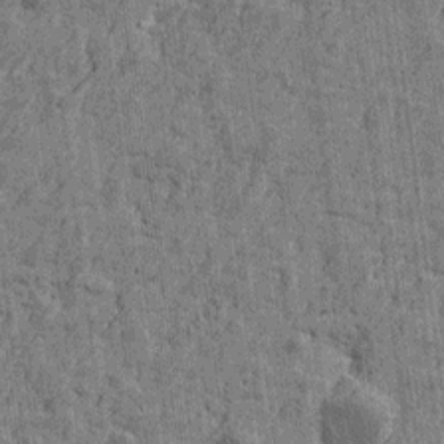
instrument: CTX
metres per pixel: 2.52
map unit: Htu
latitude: -3.8989
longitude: -179.4238
